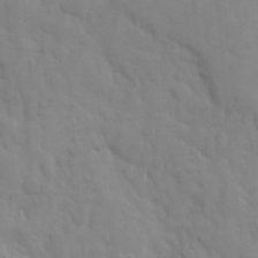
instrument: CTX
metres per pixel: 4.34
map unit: Ave
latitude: 10.0255
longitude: -104.0633
